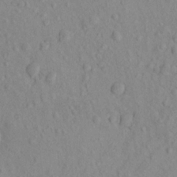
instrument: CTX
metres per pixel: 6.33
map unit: eHh
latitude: -0.7464
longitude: 17.9178
